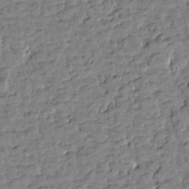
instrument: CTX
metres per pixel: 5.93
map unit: Htu
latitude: 0.9891
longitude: -179.2726
